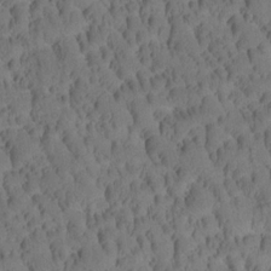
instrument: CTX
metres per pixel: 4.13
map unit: Htu
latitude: -3.5966
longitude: 172.8408
